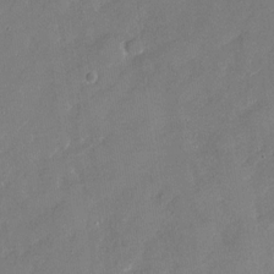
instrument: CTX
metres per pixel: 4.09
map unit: Nhu
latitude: -29.2754
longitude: -72.8002
